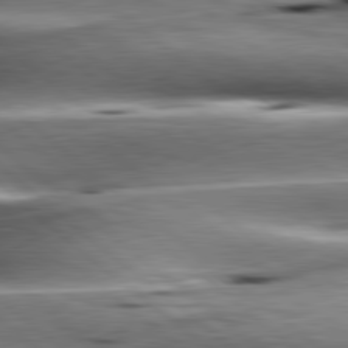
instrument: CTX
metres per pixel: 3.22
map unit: lApd
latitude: 80.3089
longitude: -143.3671
